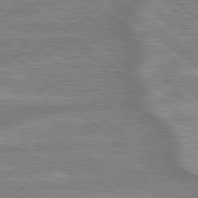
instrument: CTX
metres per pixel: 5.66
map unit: lApd
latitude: 79.3482
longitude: -170.4790
